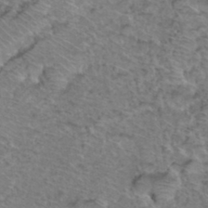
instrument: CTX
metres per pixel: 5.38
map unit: Hto
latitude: 37.1781
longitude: -47.1970
